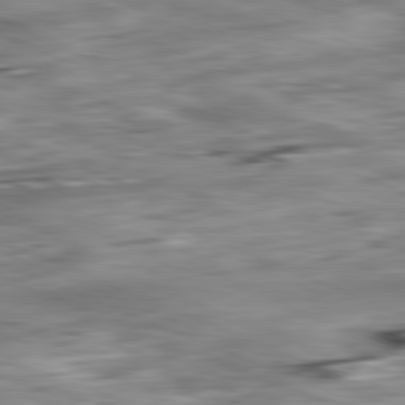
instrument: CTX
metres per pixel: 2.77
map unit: Ap
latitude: -81.9745
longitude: -81.1970
